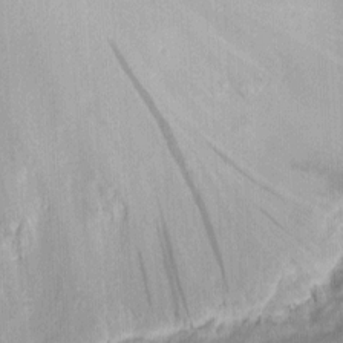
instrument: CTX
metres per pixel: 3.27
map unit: eHh
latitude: 5.5371
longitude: -77.4615
